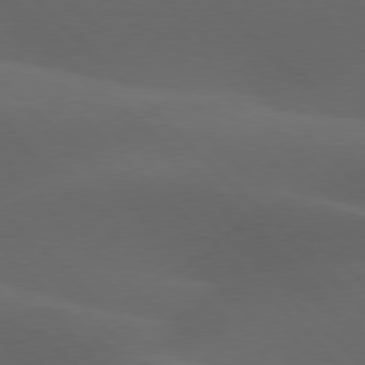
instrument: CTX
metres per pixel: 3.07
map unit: lApd
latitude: 77.8394
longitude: -53.8017
